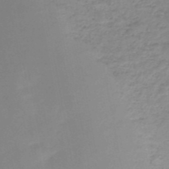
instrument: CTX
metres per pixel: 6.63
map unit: HNb
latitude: -48.4818
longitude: -39.4426
